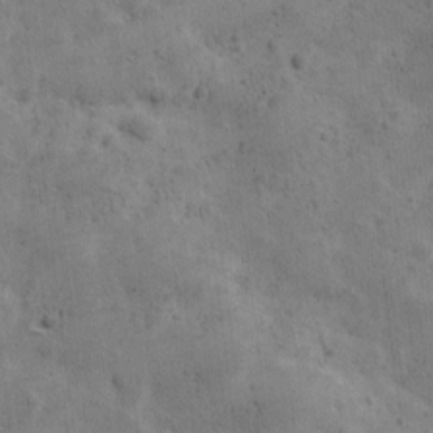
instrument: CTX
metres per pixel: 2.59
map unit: Ave
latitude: 11.0459
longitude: -106.0255
